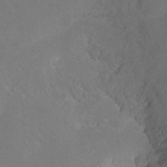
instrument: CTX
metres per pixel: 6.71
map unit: Ht
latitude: -7.6155
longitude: -35.7260
